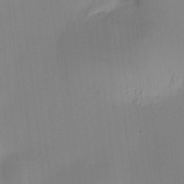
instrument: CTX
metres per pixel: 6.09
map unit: HNhu
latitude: 10.4979
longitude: 9.7478
